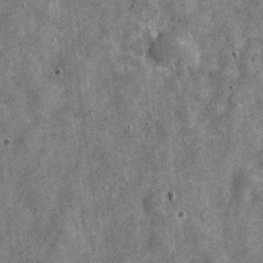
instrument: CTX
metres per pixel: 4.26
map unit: Nve
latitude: -23.9556
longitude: 107.4833
